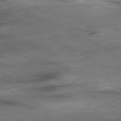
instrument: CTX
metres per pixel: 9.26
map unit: Ap
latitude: -81.0109
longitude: -91.4237
